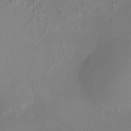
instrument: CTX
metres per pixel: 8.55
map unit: HNhu
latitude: 4.8191
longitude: 6.8408
